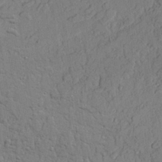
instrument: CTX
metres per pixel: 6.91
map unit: lAvf
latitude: 23.1025
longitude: -110.0444
